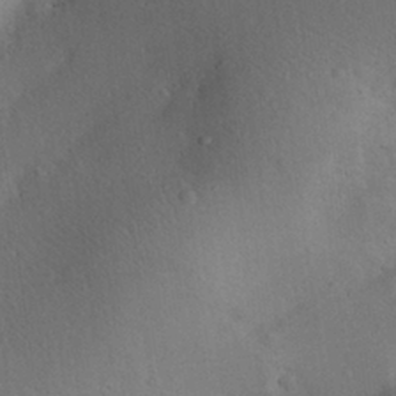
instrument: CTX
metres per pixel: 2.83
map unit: Aa
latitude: 28.9891
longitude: -145.1592
